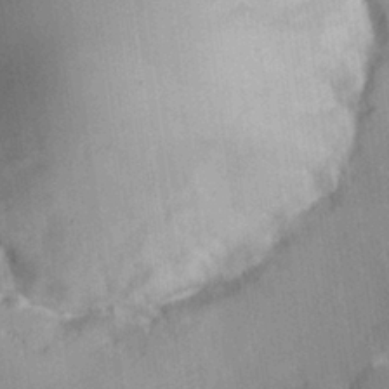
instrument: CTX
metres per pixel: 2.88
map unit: Hve
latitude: 27.4993
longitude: 145.0864
